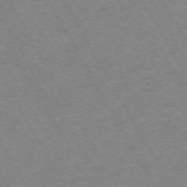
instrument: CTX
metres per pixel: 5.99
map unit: Hpe
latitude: -72.2172
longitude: 10.3873
